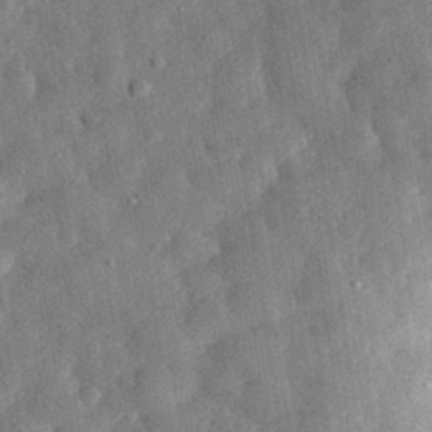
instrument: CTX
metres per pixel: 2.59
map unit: eHh
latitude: 32.2145
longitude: -76.8947
